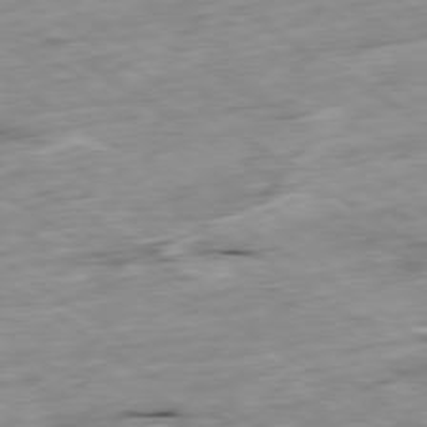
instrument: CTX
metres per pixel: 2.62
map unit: Ap
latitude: -79.8611
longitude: -89.7072
